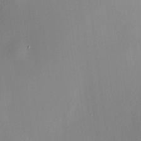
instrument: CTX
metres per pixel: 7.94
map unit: HNhu
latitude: 8.4412
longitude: 13.0487
